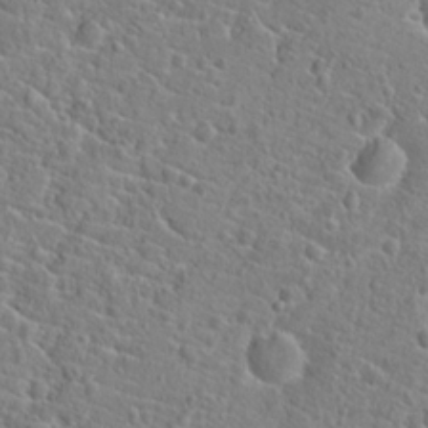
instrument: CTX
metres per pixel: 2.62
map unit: Hto
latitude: 21.0081
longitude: -44.8758
